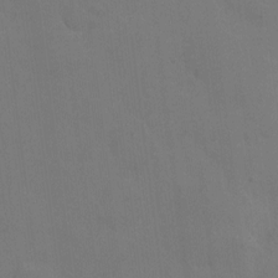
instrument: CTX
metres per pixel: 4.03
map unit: eHh
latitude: 6.8758
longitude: -66.1955
